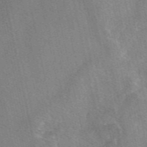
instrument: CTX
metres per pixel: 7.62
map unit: eAb
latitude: 49.1970
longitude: 121.9367
